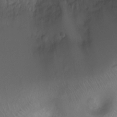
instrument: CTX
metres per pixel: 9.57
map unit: Ht
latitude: -7.6344
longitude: -18.6868
